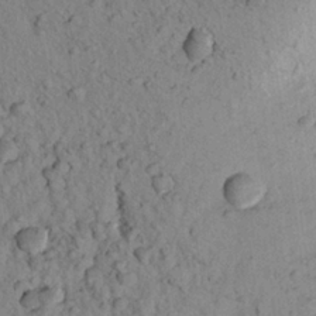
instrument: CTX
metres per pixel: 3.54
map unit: Aa
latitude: 22.8002
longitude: -148.1578
